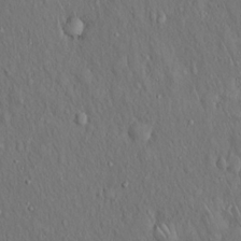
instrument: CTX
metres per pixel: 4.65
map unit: Hto
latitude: 15.6694
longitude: -59.9150
